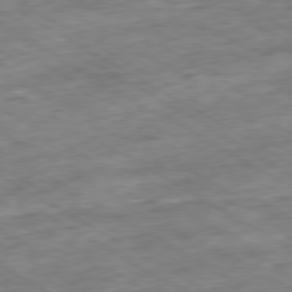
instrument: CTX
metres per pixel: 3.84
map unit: Ap
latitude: -80.3684
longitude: -84.4412
